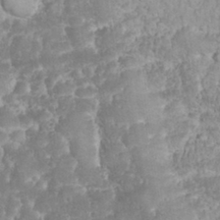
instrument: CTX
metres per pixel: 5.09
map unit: eHh
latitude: 32.1578
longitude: -64.3089
